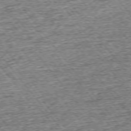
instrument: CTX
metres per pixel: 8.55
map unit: Ap
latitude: -75.2754
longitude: -91.8583
